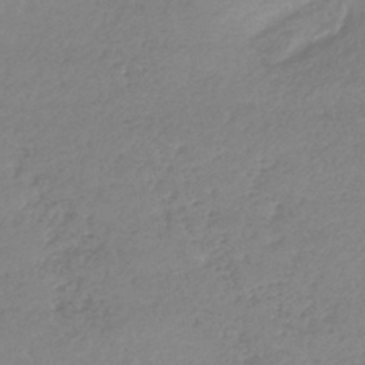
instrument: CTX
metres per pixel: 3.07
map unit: lHb
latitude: -40.4062
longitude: 68.5384
